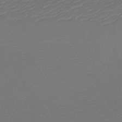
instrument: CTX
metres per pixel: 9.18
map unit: eHh
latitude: -5.8044
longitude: -87.2915
